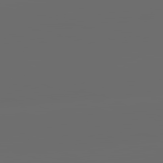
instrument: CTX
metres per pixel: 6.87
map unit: lApd
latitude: 83.7260
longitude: -129.8772
